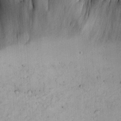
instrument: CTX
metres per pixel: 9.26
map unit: Aa
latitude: 18.4979
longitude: -126.4223
